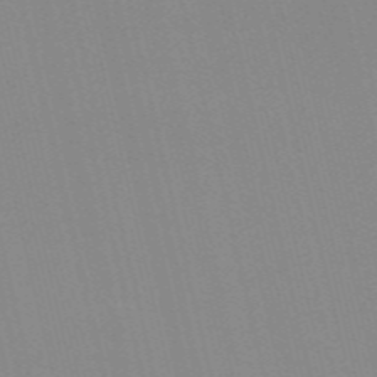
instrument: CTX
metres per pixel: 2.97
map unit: Nve
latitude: -57.5588
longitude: 61.0109
